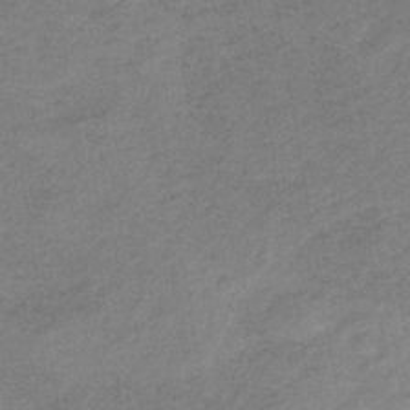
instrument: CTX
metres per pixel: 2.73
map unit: HNb
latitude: -33.3132
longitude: 62.0661
